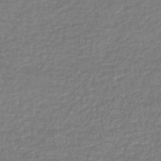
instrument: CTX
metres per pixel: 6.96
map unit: lHb
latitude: -42.0661
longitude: 70.5763
